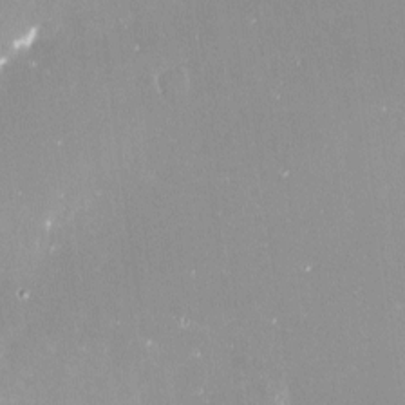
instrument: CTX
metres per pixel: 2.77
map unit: Nve
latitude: -17.6533
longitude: -59.9528
